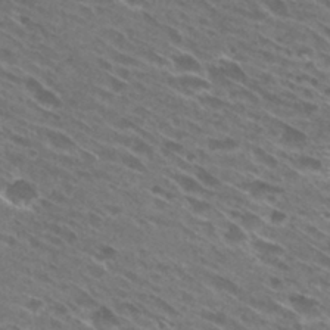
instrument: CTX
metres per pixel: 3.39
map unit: Hto
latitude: 29.0836
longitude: -44.3656
